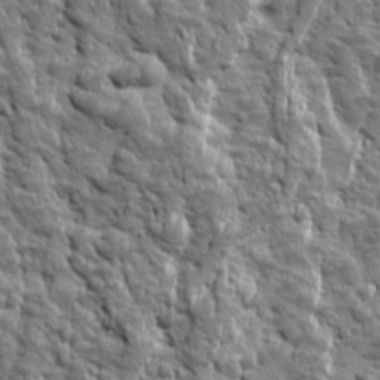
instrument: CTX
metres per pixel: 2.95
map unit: Ave
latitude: 16.3656
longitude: -134.1766
